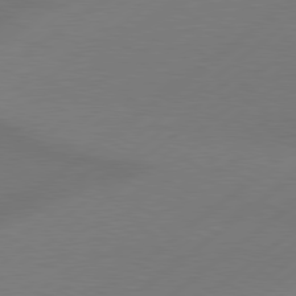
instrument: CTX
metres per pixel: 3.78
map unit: lApd
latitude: 79.2159
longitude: -131.9340
